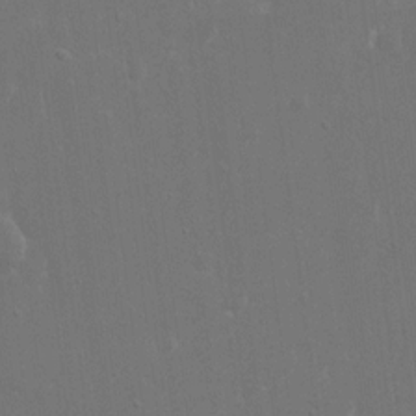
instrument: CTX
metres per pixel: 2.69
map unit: eHh
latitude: 16.3278
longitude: -72.1578
